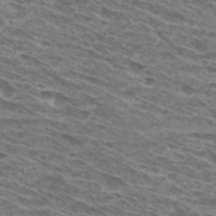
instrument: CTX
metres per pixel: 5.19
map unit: Hto
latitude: 31.6694
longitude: -46.3845
